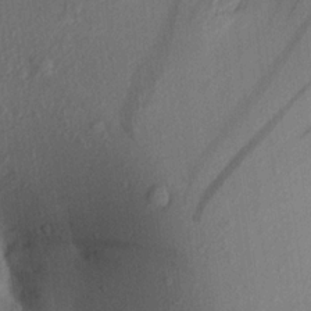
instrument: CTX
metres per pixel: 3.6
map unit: Aa
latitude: 20.1578
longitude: -147.0081
